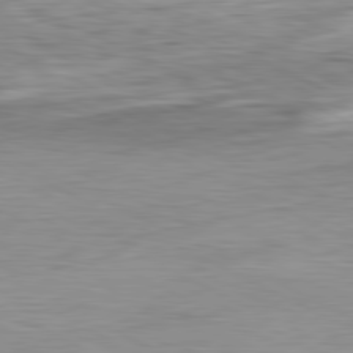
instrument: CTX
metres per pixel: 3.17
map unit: Ap
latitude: -81.7289
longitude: -67.4615
